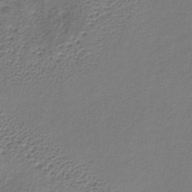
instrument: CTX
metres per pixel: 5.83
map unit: lHb
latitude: -34.6329
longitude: 61.5021
